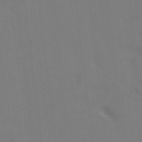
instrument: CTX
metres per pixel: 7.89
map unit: eHh
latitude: 6.4601
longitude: -66.0822
